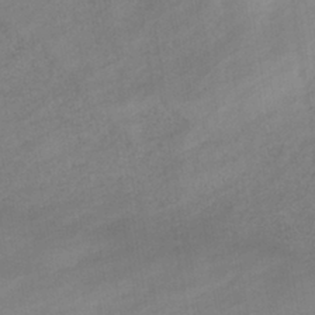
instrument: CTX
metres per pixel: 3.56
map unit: eHb
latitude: -38.9542
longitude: 81.5588
